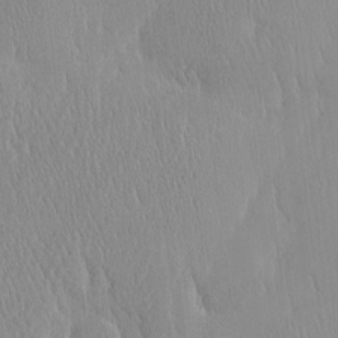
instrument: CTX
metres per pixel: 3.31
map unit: HNhu
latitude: -4.6707
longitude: 15.3321
